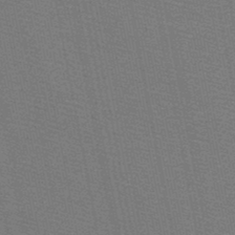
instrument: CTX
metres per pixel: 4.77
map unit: HNb
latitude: -48.8975
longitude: -41.3103
